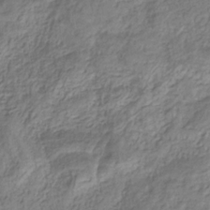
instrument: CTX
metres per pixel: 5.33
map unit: HNhu
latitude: -29.0298
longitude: 66.5763
